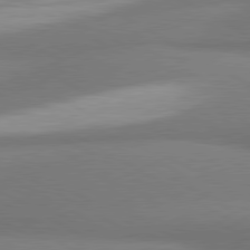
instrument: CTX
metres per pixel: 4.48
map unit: lApd
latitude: 80.2522
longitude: 176.7085
